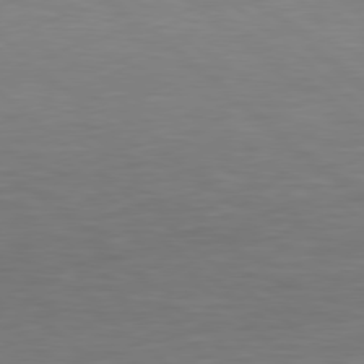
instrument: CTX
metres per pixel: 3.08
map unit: Hpe
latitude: 77.8772
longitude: -126.7435
